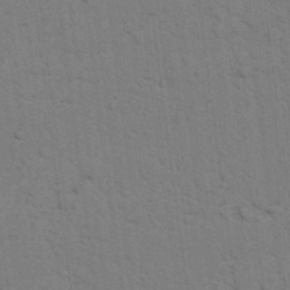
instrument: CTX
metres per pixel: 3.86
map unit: lAvf
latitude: 25.7071
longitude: -111.8772
